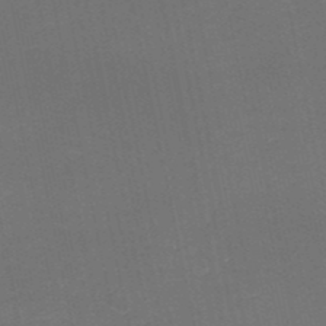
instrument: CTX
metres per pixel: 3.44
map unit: HNb
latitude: -50.4251
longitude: -48.5168
